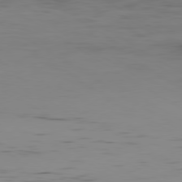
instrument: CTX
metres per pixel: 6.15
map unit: Hpe
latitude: -80.4818
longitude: 17.8612
